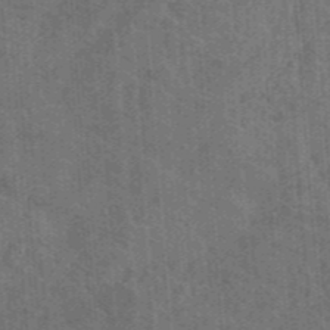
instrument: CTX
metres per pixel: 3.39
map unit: Hve
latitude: -34.4251
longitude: 90.8219
